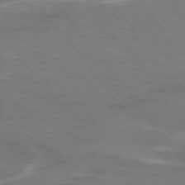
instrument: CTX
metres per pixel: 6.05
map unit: lApd
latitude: 74.9136
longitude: -62.9892
